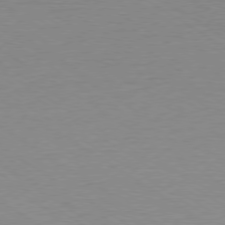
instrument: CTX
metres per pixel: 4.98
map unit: Ap
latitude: -79.2376
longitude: -93.9717
